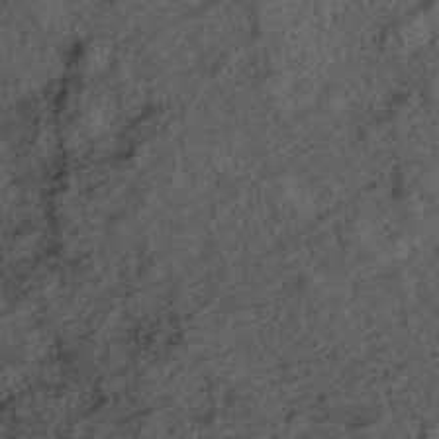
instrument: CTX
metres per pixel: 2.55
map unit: ANa
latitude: 39.7638
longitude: 18.4062
